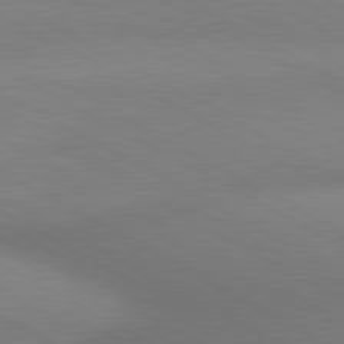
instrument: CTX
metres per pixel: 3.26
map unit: lApd
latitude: 80.5357
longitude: 129.6344
